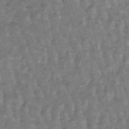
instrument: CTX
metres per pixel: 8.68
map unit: lHb
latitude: -47.7288
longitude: 78.5573
